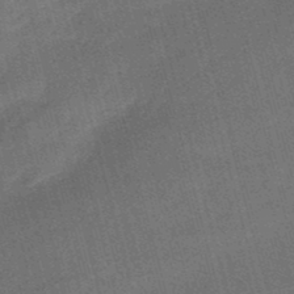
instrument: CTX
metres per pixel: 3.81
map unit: eHb
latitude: -47.5021
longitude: 85.8611
